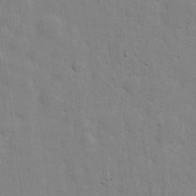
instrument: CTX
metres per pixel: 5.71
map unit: eHh
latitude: 6.2711
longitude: -72.2145
